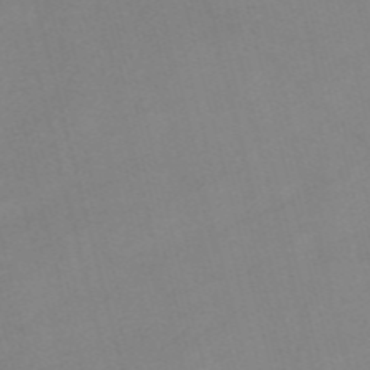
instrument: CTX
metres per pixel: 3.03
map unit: Nve
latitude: -57.2565
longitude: 64.0094
